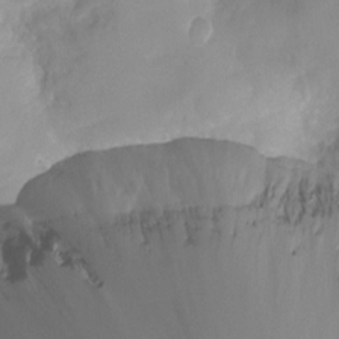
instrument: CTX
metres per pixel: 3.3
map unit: Ht
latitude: -0.7086
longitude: -19.0269
